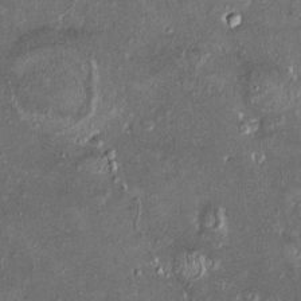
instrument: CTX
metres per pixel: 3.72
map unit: HNhu
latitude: 3.8205
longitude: 7.1809
